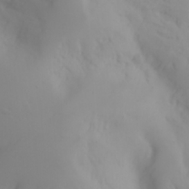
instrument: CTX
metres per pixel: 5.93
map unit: Aa
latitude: -3.6532
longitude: -70.9136
